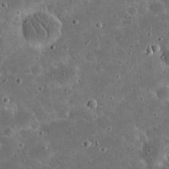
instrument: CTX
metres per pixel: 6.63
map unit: eHh
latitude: 20.8947
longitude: -65.1214
